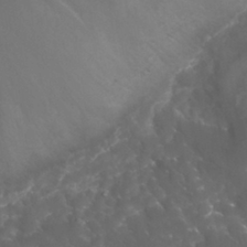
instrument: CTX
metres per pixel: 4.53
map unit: Nhu
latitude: 27.8206
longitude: -60.6679
